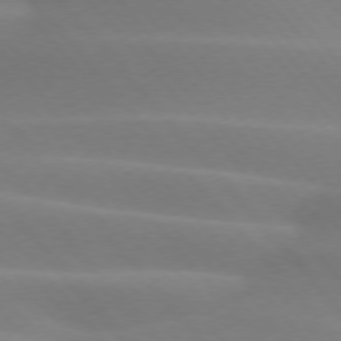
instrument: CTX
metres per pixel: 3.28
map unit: lApd
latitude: 74.2900
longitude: -60.7624
